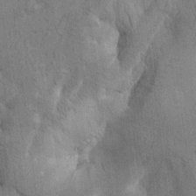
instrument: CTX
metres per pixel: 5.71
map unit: Htu
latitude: 0.5545
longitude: 174.4062
